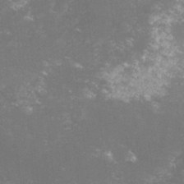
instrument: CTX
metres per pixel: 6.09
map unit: lHvf
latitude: -15.0109
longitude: -100.8191
